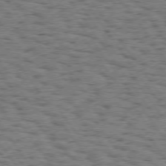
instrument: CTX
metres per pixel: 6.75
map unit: Hpe
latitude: 74.1956
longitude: -134.6679
